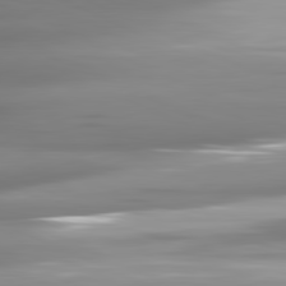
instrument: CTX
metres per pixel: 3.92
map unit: lApd
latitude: 81.5938
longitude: -146.1200
